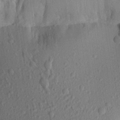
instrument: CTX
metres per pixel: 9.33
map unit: Aa
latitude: 21.7828
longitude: -147.4238
